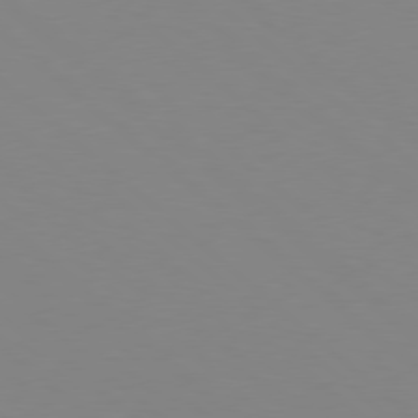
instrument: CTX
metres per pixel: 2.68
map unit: Hpe
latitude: 78.2145
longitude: -165.4804
